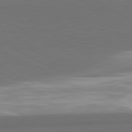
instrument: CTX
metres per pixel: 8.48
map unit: lApd
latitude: 81.6316
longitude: 155.8234
